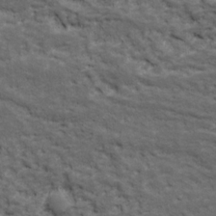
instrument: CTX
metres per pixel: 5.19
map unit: Ave
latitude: 17.4237
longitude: -135.6505
